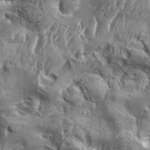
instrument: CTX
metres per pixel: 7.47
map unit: Aa
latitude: 34.5356
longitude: -135.3103
